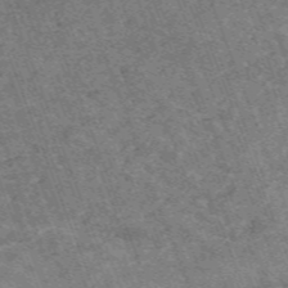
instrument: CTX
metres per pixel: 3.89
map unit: HNb
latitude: -54.5385
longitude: -47.9339
